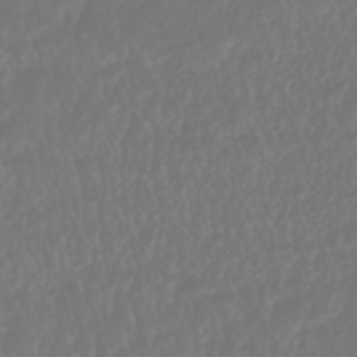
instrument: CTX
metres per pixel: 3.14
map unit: HNhu
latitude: -46.4062
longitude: 103.9556
